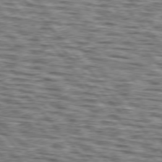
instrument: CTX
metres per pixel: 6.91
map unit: lApd
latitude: 75.9906
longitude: -74.6868
